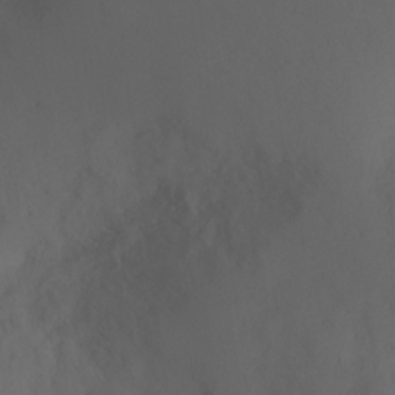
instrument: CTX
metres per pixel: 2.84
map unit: Ht
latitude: -6.5196
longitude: -26.9892
